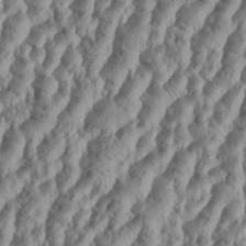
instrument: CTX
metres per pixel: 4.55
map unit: Aa
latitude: 34.3845
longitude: -136.9892
